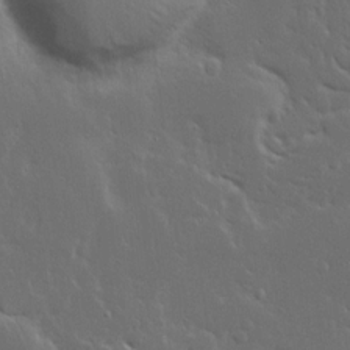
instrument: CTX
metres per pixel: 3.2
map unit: Ave
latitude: 14.8380
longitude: -139.1592
